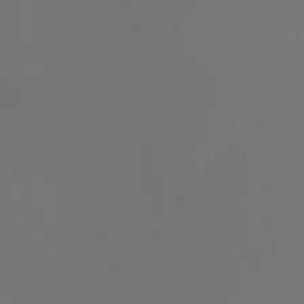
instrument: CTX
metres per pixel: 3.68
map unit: Hto
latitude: -7.6722
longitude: -50.0822
